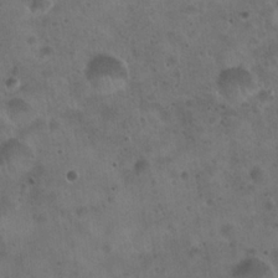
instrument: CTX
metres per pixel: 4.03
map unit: Hto
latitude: 22.1389
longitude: -54.3089
